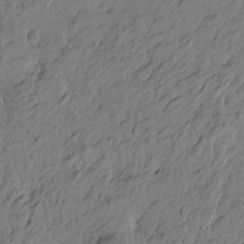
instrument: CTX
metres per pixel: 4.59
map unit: Htu
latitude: -5.4265
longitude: 179.9178
